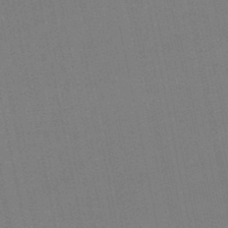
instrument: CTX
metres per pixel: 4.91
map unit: eHb
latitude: -50.2550
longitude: 72.2361
